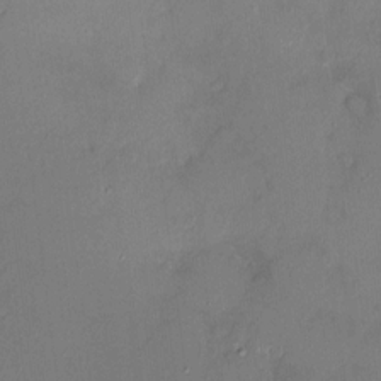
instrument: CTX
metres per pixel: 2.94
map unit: HNhu
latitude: 4.1011
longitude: 8.0094
